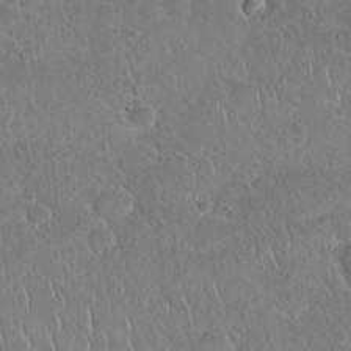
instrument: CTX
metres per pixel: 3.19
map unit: Hto
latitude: 19.3670
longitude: -49.6694
